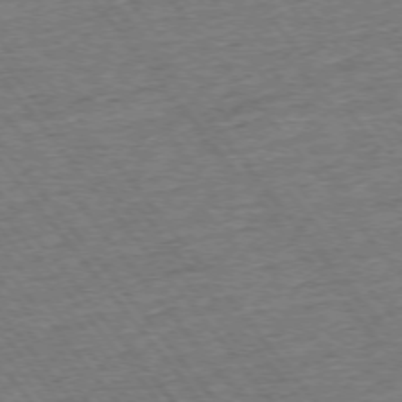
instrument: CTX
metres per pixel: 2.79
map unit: Ap
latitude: -75.3321
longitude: -88.0444
